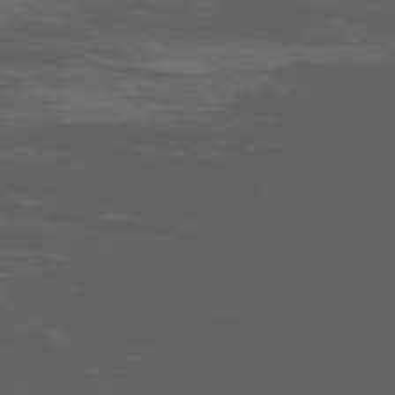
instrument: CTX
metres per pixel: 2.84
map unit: Ap
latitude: -76.1039
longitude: -68.7624
